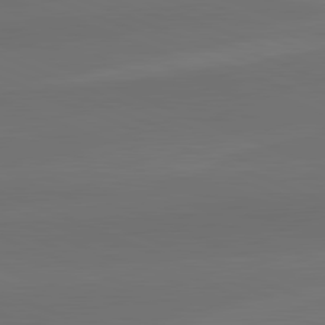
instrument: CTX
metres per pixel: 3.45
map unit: lApd
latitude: 82.1955
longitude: -156.1199
